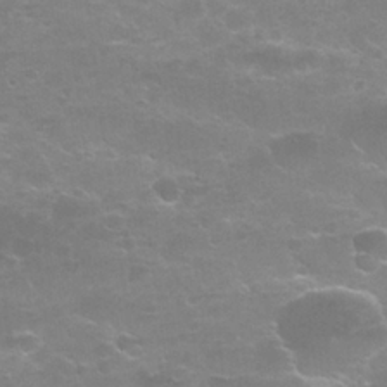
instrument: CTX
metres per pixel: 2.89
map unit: Nhu
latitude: 25.1592
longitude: -52.7435
